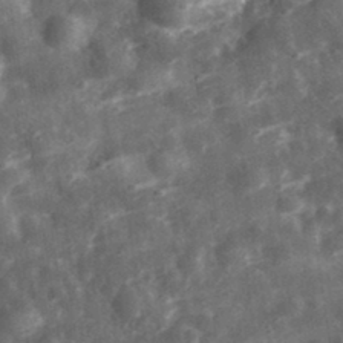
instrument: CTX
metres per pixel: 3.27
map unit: eHh
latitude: 33.3482
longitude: -79.1214
